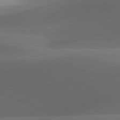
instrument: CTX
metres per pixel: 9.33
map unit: lApd
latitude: 81.9528
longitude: 130.2361
